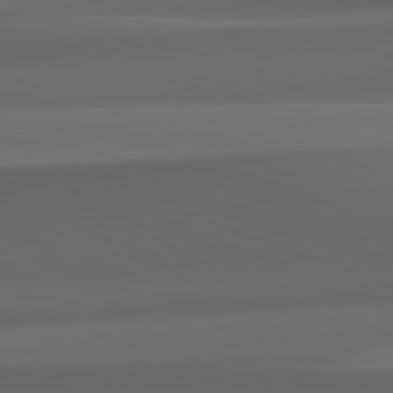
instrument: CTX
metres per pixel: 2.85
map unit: lApd
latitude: 82.4223
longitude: 142.6140
